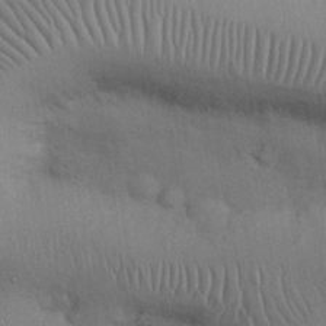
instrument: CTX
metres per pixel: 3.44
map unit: Nhu
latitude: 27.5938
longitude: -69.2915
